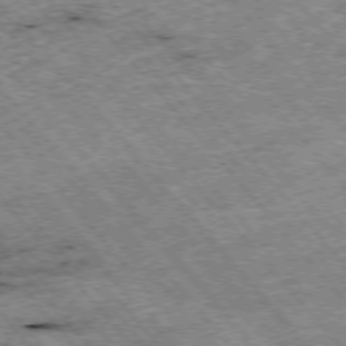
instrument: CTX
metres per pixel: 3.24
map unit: Hpe
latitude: -75.8801
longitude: -17.8017
